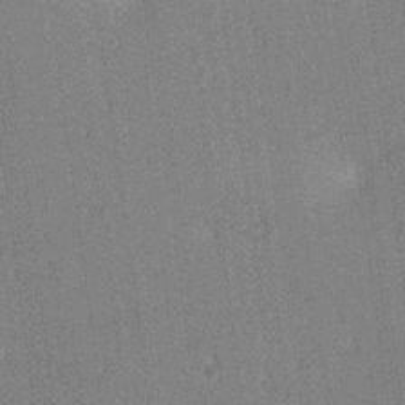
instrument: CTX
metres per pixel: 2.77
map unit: lAa
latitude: 12.4601
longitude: -107.5938
